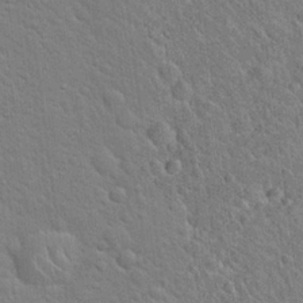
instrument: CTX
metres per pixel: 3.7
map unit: Hto
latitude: 21.1026
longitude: -51.8961
